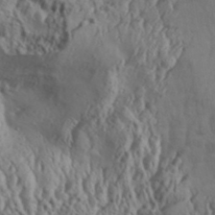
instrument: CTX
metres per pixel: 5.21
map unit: Aa
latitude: 31.8773
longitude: -135.9717
